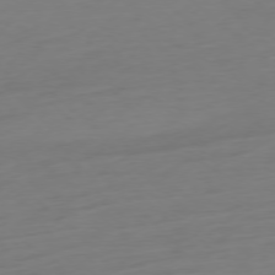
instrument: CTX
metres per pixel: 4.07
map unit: Ap
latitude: -77.3132
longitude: -78.2523
